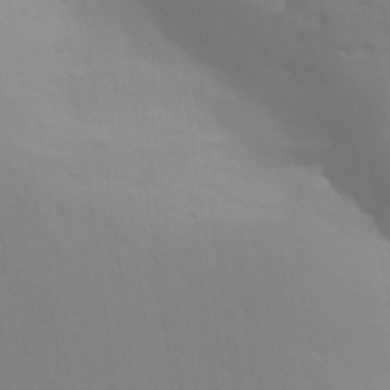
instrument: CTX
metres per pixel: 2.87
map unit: Aa
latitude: 32.0822
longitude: -145.0647
